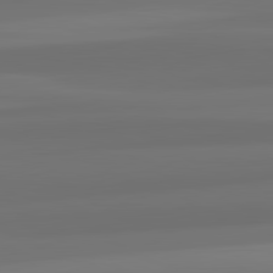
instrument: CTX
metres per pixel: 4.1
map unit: lApd
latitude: 82.3656
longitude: -173.5182
